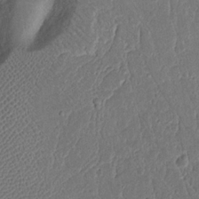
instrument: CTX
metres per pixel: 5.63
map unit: Nhu
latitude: 16.8191
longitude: -74.2334
